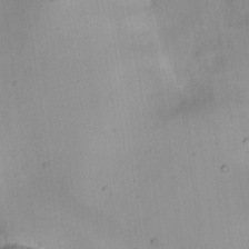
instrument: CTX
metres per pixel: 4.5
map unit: HNhu
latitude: 6.2711
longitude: 13.7478
